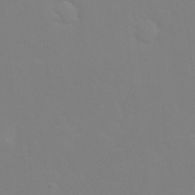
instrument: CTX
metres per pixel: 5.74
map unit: Hto
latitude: -7.4454
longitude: -38.6301
